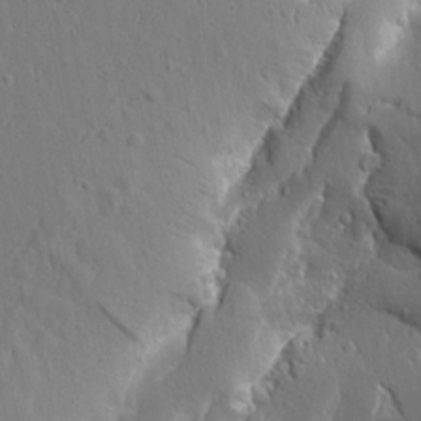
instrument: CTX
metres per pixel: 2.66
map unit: Aa
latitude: 9.1403
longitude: -132.3656
